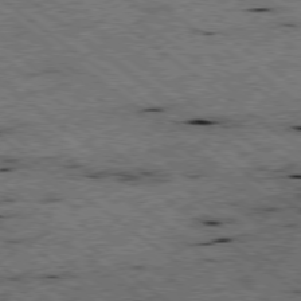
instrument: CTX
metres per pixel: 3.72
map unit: Ap
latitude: -78.9352
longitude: -50.6490
